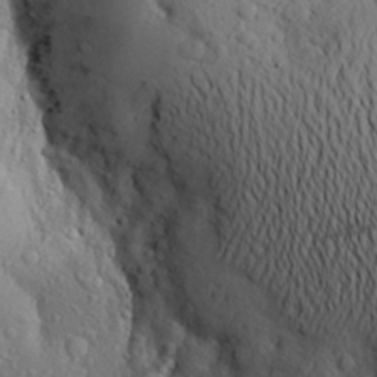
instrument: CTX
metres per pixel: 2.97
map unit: Aa
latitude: 24.3089
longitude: -147.4427
